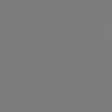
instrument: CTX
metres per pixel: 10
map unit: Nve
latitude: -58.4440
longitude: 60.3117
